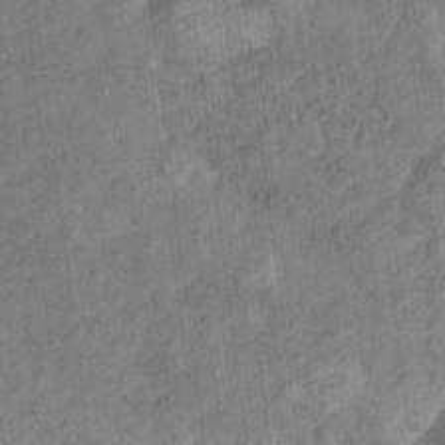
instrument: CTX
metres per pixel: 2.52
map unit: Ht
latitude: 9.7639
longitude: -38.0444
